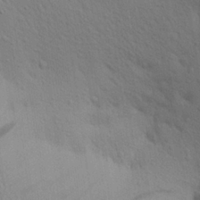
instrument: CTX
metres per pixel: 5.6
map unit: Aa
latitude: 25.1970
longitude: -149.0458
